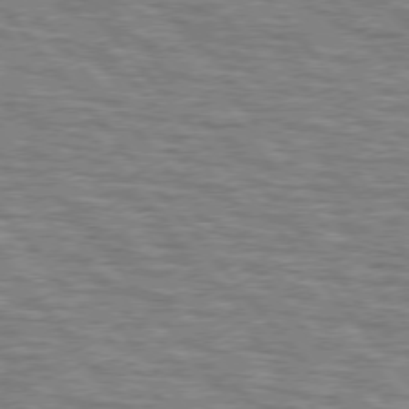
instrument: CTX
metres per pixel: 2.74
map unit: lApd
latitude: 75.7072
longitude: -76.4223
